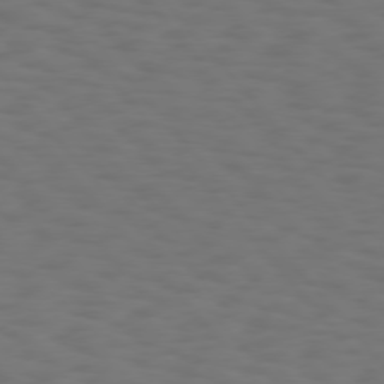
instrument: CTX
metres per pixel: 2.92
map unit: Hpe
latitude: 75.4993
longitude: -133.0458
